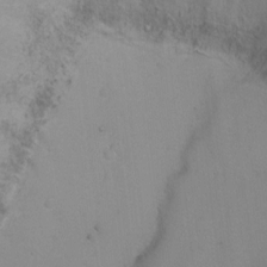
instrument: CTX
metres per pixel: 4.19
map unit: Ht
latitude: 0.5734
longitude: -37.9339
